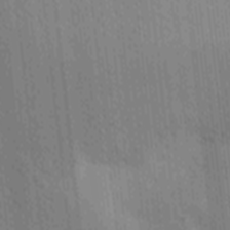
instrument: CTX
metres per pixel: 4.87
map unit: Ave
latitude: -9.1809
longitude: -123.1970
